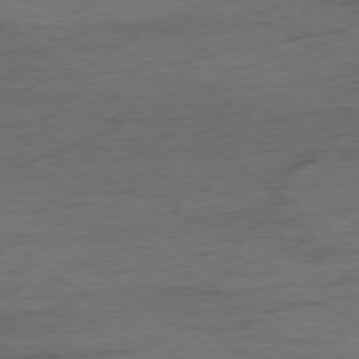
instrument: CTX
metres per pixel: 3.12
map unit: Hpe
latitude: -79.0297
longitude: -22.2522
